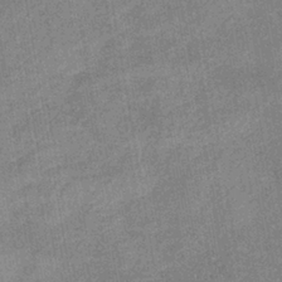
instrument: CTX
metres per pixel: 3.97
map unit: lHb
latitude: -36.9352
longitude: 74.0661
